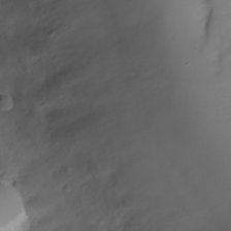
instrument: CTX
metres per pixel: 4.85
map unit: Nhu
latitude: -24.2550
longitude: -71.7072
